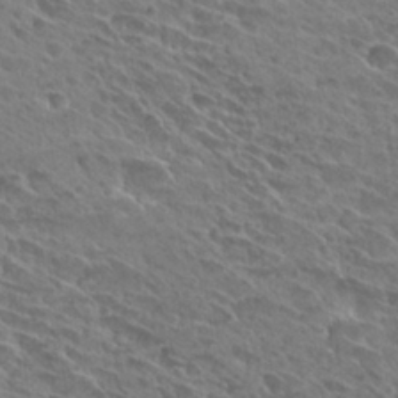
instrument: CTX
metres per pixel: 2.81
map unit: Hto
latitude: 28.7624
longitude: -39.5371
